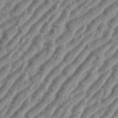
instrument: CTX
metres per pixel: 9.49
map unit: eHh
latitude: 36.5357
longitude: -135.1592
